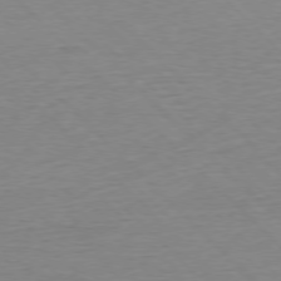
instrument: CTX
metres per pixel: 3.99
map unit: Ap
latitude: -77.3888
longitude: -88.8947
